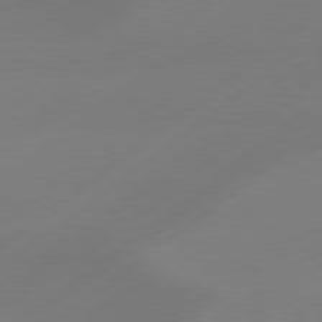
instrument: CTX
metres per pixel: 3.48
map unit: Hpe
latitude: 78.7435
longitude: -131.1970
